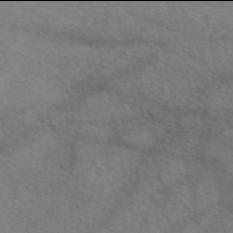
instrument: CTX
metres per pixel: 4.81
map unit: eAb
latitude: 49.9906
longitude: 117.2186
